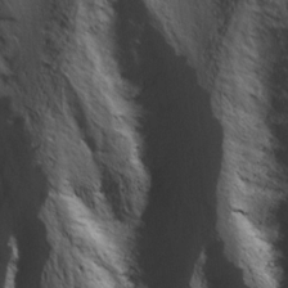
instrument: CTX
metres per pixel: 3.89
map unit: Ave
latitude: 20.5924
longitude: -137.0648
